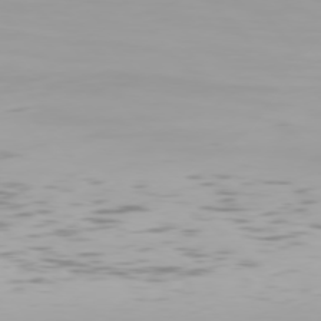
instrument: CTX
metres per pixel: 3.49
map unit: Hpe
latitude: 76.4979
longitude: -134.5168
